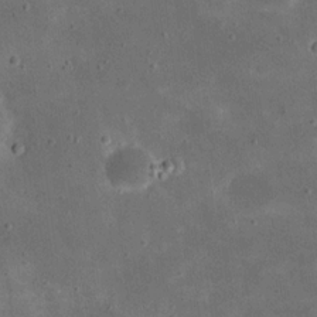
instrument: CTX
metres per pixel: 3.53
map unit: eHh
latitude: 20.8569
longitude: -66.0444
